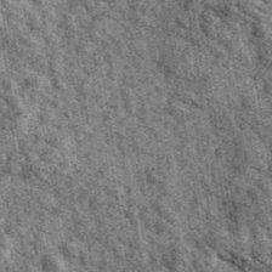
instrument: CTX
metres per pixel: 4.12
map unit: Ave
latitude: 40.8758
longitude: -107.5938
